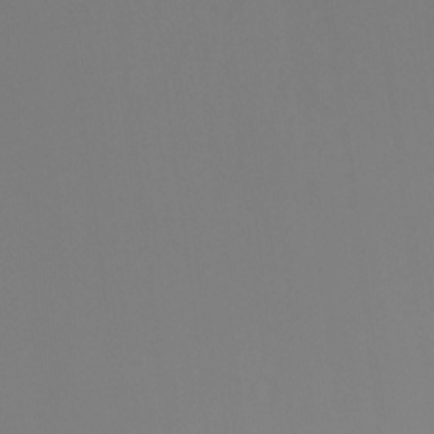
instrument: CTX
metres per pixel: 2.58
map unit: Ht
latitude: -15.0109
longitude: -50.0822
